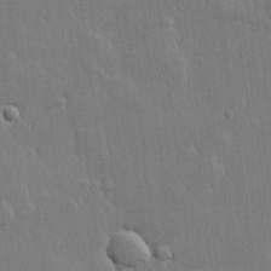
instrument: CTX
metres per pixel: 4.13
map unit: lHvf
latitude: 22.5357
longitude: 145.1620
